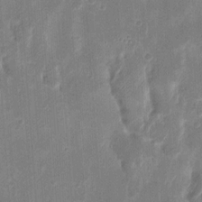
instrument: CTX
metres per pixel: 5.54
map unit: eHh
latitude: 8.8569
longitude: -73.4994
